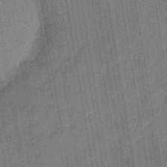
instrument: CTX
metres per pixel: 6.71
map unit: eHb
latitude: -45.8422
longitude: 87.1431
